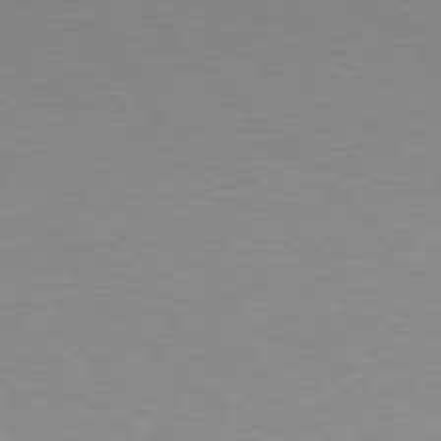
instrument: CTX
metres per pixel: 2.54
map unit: Hpe
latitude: 76.6679
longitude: -156.2522
